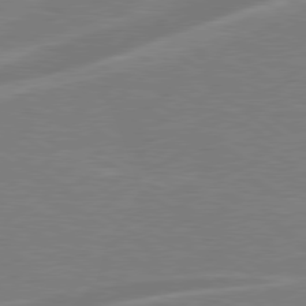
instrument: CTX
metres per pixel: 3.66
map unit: Hpe
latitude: 78.9136
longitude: -127.6694
